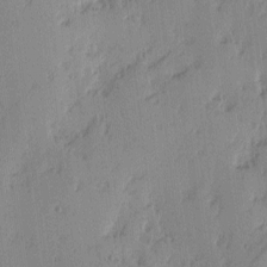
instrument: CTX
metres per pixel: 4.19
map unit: lAvf
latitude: -1.6155
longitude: -105.5749
